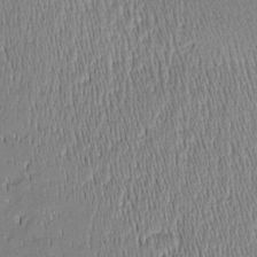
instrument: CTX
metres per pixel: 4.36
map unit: Nhu
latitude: -6.4818
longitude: -152.6680
